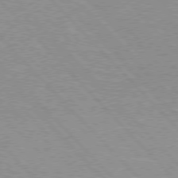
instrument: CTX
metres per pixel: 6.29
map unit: Hpe
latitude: 76.3278
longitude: -152.7058
